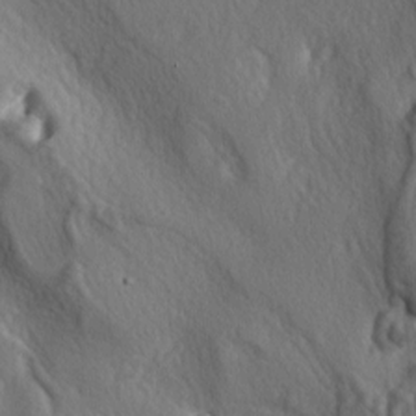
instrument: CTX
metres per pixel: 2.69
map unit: lAa
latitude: -5.5210
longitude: -124.3089
